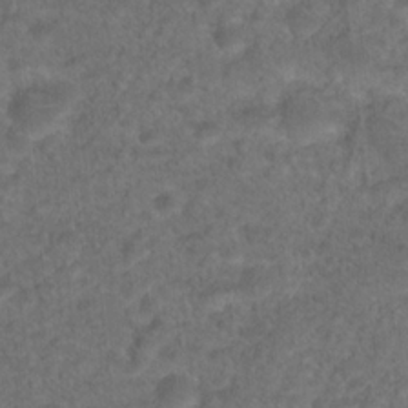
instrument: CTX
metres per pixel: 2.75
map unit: Hto
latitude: 18.9891
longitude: -39.2726
